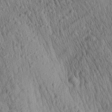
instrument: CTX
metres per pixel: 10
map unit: Aa
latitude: 27.8395
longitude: -141.2725
